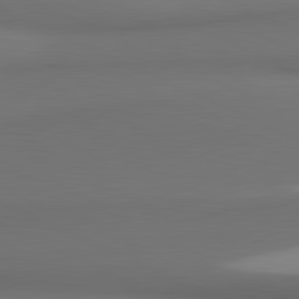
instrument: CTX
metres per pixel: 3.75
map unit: lApd
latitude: 81.5938
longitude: 172.4440
